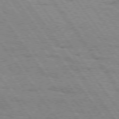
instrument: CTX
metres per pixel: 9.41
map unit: Hpe
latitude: 74.7624
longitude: -152.2523
